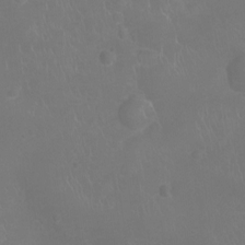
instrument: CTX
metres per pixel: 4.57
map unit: Ht
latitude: -7.8800
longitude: -20.7435
